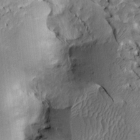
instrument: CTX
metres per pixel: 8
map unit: Htu
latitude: -2.1794
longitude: 148.9353
